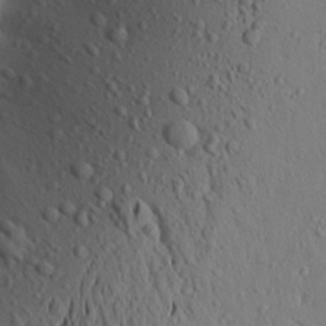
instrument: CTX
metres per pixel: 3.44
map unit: Aa
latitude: 19.3859
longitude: -148.5924
